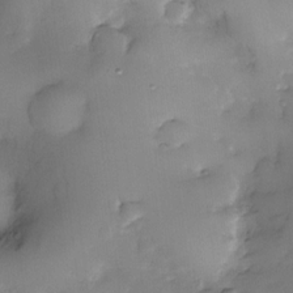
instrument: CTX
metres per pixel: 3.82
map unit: eHh
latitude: -23.0487
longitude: 15.1998
